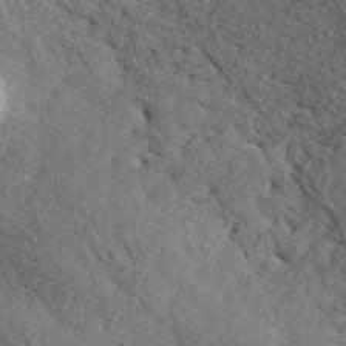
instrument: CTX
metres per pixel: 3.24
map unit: ANa
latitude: 42.0633
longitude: 52.9919
